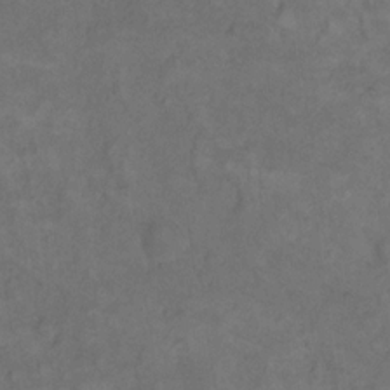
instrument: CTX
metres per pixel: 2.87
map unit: eHh
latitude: 17.4615
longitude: -63.9717
